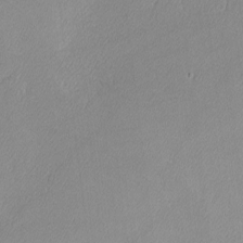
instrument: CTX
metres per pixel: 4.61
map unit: lHvf
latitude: -12.0283
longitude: -102.5546
